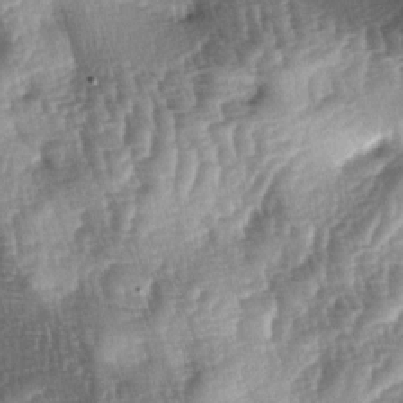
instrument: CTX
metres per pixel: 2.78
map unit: lAa
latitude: -4.7274
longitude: -127.7450
